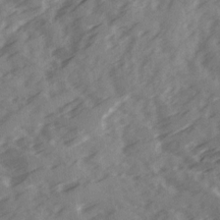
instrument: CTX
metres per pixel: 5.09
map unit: Ave
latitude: 19.1970
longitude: -131.1404
